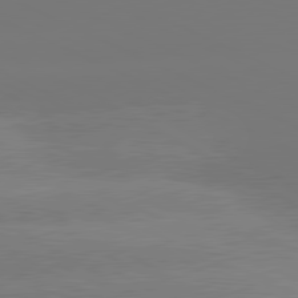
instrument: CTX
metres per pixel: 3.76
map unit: lApd
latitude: 80.8191
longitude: -149.5560
